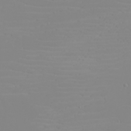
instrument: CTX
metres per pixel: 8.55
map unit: eHh
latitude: -5.8044
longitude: -85.4993
